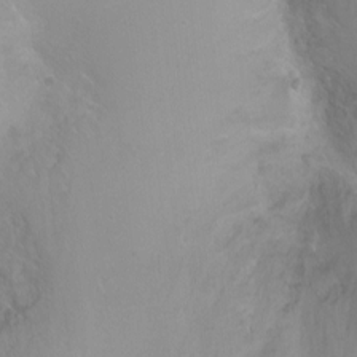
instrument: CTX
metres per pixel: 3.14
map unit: Ht
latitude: -6.4251
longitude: -33.9528
